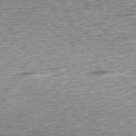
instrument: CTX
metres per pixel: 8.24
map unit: Ap
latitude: -79.2187
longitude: -102.0255
